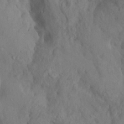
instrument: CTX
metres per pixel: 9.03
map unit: Nhu
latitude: 10.2901
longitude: -26.1011
